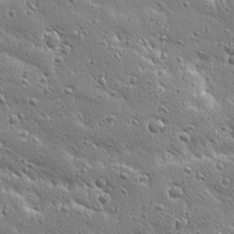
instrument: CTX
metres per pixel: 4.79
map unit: Ave
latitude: 20.1011
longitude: -136.8947
